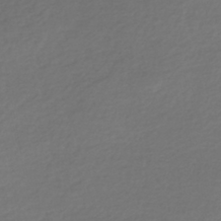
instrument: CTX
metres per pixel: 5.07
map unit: lHb
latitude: -37.9367
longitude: 69.7666
